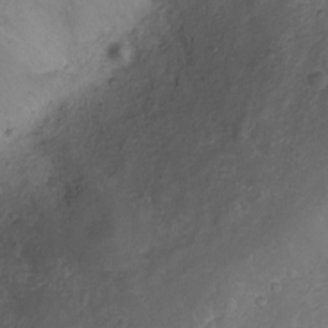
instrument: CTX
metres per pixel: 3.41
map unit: Nhu
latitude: -1.6344
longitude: -74.7246
